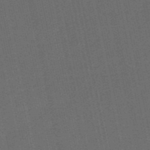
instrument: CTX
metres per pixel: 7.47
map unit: HNb
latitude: -53.2753
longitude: -42.8002
